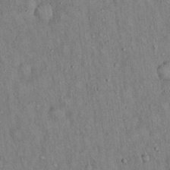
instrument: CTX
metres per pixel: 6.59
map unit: Hto
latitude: 15.2537
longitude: -58.7246
